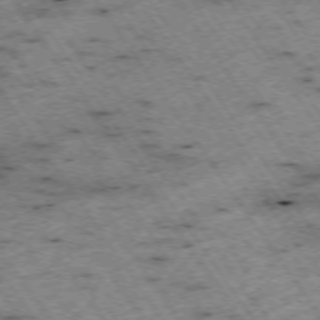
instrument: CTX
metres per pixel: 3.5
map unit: Hpe
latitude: -74.1984
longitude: 3.7855
